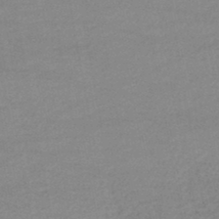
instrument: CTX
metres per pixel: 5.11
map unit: lHb
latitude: -46.1983
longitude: 62.2172
